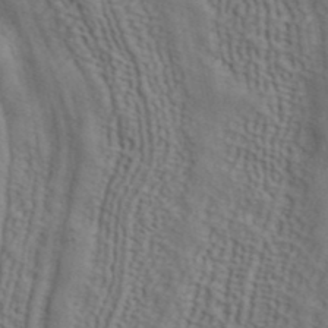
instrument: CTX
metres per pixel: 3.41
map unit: ANa
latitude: 41.7638
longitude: 55.5021
